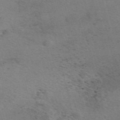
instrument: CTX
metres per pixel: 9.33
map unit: ANa
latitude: 51.4237
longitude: -71.4048
